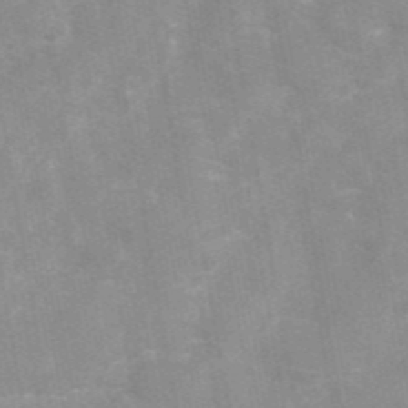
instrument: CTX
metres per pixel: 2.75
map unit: eAb
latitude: 45.6694
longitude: 125.0486
